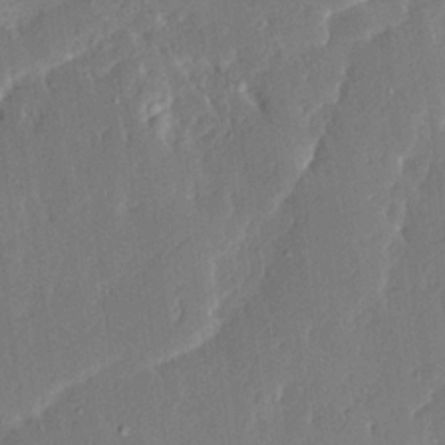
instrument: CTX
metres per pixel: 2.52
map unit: Ave
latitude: 15.7072
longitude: -139.0080
